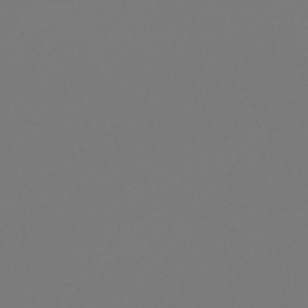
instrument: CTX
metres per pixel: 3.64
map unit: lHb
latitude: -47.0108
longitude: 72.5007
